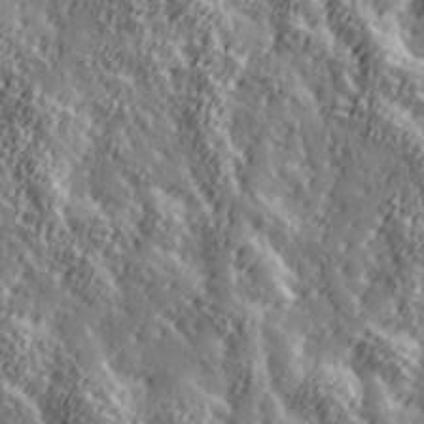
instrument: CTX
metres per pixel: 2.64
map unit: Hve
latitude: 32.2900
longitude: 149.9178
